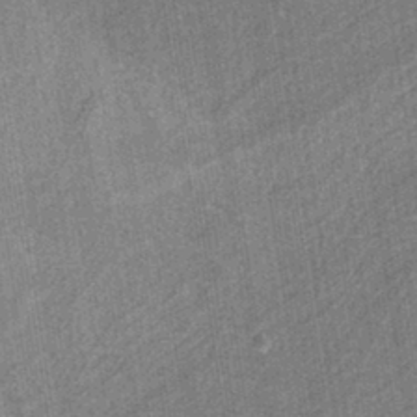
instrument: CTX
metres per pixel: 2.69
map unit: eAb
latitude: -40.0661
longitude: 51.9367
